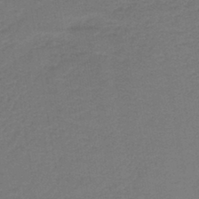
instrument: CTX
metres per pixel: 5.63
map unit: HNb
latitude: -43.5588
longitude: 49.4455
